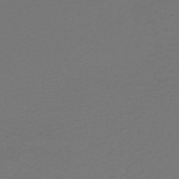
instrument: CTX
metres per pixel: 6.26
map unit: lHb
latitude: -45.7856
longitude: 67.9556
